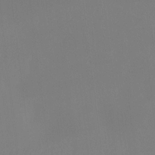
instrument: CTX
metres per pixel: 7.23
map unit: Ht
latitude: -12.5952
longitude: -49.1403
